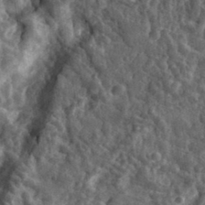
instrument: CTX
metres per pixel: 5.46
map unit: eHh
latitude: 34.0444
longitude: -79.8961
